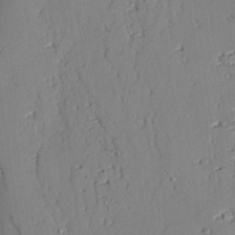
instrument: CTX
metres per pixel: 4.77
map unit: lAvf
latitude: 24.8757
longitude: -112.2144
